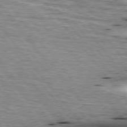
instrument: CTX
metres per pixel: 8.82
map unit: lApd
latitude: 76.3089
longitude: -60.6112
